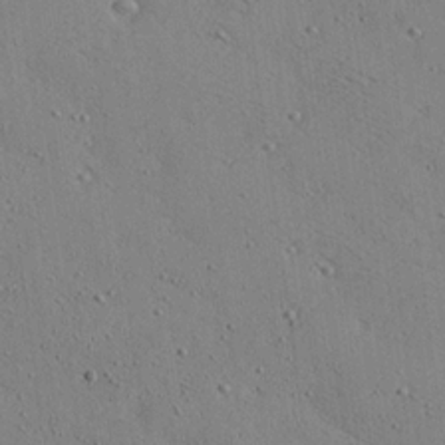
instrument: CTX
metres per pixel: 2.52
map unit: Ave
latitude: 18.5923
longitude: -139.8016
